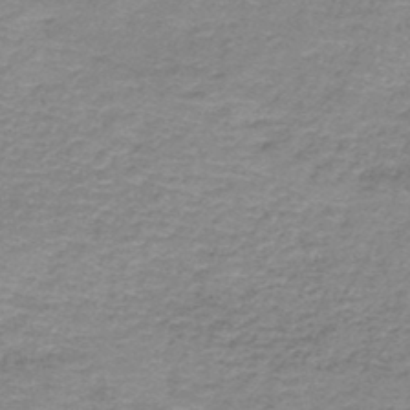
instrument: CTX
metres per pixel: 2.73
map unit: HNb
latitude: -44.3684
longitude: 52.8785
